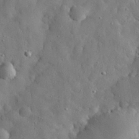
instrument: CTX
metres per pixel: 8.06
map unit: eHh
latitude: 30.5357
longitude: -73.4238
